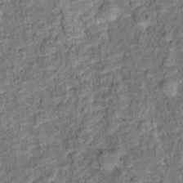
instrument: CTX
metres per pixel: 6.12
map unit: Ht
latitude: 9.8017
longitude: -38.7057
